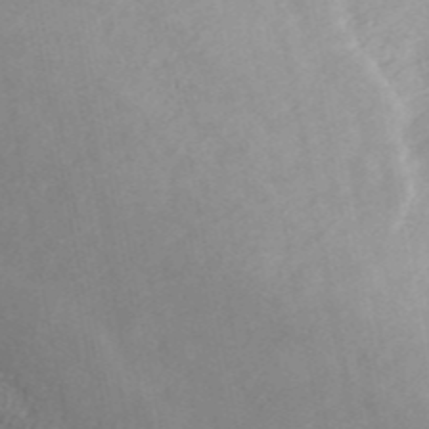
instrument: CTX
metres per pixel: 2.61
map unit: ANa
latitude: 45.6127
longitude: 23.1053
